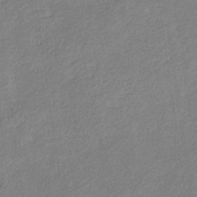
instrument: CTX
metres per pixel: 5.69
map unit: eHb
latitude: -30.2739
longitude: 64.3873
